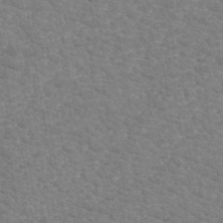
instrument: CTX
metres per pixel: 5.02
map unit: eHh
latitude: -40.7841
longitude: -29.6694
